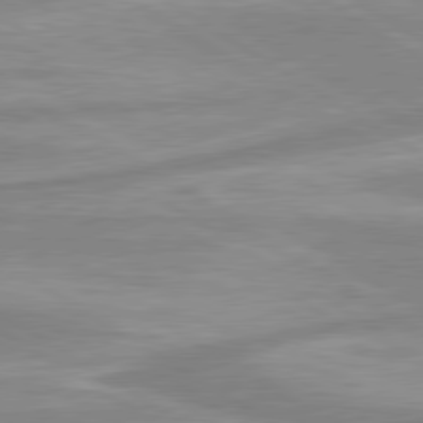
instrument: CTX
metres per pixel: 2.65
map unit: lApd
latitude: 80.1011
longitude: -172.1766
